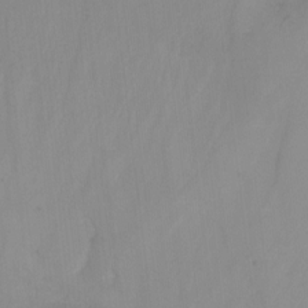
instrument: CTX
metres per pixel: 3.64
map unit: Nhu
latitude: -13.1809
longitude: -58.3089
